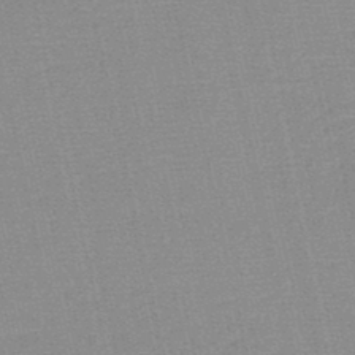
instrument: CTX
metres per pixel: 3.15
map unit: HNb
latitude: -48.1417
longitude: -41.4237
